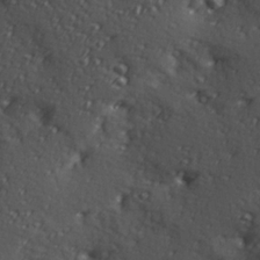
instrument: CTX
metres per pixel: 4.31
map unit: Hve
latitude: 24.3656
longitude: -96.5735
